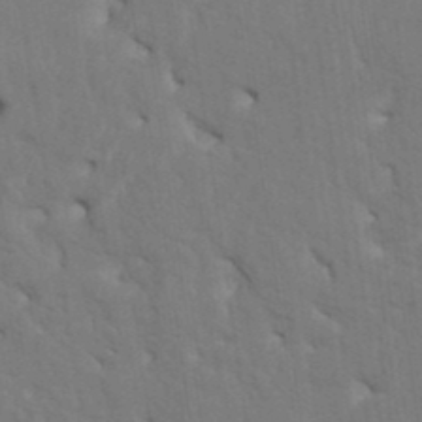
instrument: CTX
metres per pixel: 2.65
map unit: HNhu
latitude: 3.6694
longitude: -7.8961
